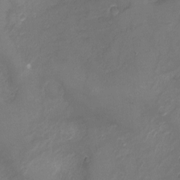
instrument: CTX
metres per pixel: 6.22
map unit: Ht
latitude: -6.9163
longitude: -21.1970
